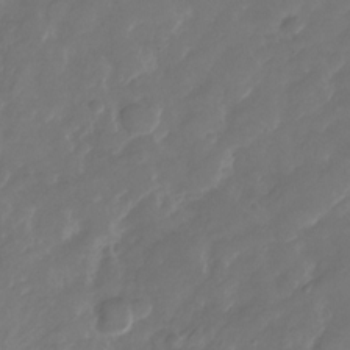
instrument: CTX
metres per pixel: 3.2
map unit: Nhu
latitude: -28.4251
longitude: -72.2145
